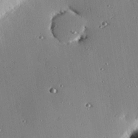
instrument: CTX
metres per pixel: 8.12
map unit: eHh
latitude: 23.4993
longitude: -90.4034
